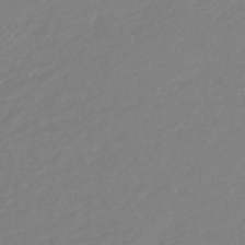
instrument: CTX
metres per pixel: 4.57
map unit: lHb
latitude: -44.8030
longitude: 71.0298
